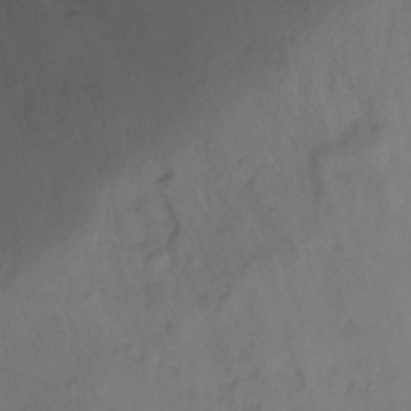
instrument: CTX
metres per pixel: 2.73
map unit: Nhu
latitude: -7.4832
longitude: -51.9528
